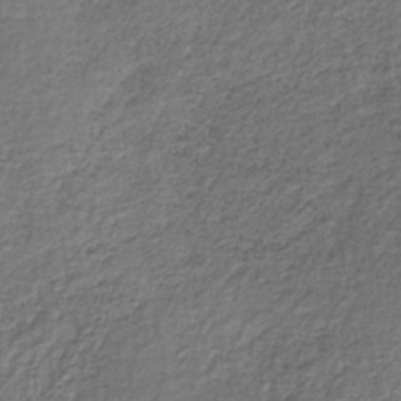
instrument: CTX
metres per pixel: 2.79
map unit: lHb
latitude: -35.2187
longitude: 63.3320
